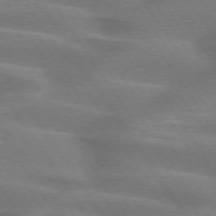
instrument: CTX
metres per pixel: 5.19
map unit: lApd
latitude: 74.6113
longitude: -58.7246
